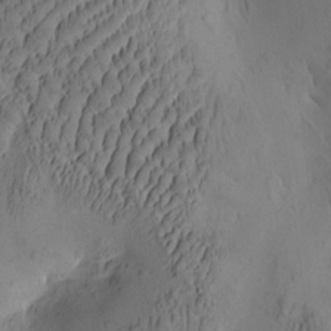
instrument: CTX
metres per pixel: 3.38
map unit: eHh
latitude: -1.7100
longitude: 15.8234
